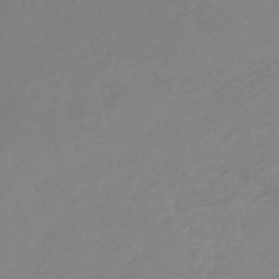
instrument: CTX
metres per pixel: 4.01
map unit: HNb
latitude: -54.4629
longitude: -45.6505
